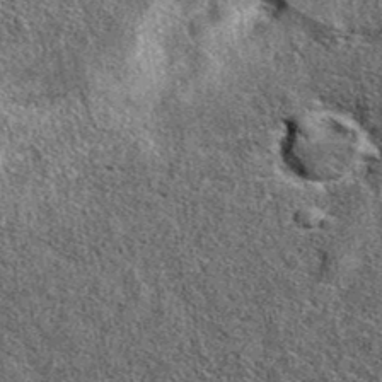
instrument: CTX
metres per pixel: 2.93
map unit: eAb
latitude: 39.3293
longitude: 106.2928
